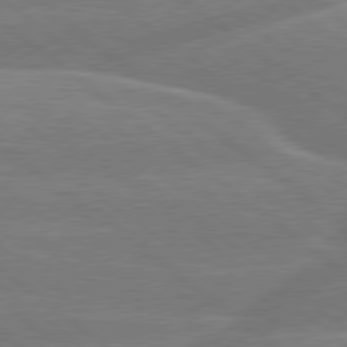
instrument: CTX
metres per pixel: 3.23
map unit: Hpe
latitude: 78.9325
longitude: -153.4049
